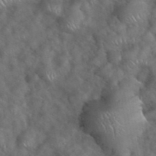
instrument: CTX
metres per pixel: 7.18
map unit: eHh
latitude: 39.4993
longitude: -57.3481
